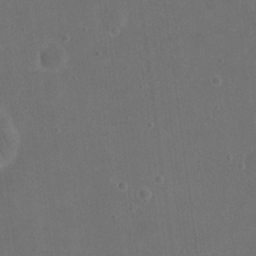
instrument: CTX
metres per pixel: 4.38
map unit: eHh
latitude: 19.6316
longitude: -65.9339
